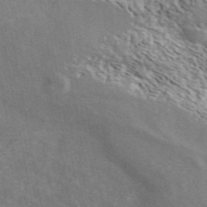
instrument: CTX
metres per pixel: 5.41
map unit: ANa
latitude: 44.2522
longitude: 47.3509
